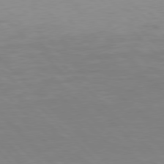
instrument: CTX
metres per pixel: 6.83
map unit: Hpe
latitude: 77.5182
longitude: -125.0647
